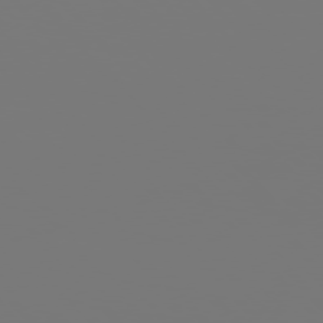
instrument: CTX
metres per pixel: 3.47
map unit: Hpe
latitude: 76.1200
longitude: -136.0444
